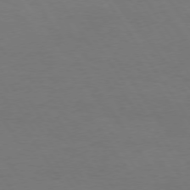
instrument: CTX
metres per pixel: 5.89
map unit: Hpe
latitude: 74.0444
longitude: -130.1389
